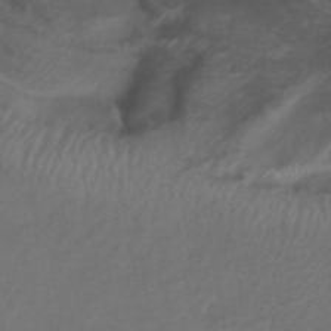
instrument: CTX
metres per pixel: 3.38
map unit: ANa
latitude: 39.4993
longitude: 23.1998
